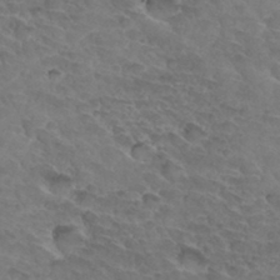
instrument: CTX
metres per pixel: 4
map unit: Hto
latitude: 33.3482
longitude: -45.9717
